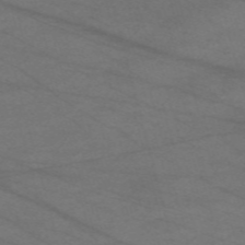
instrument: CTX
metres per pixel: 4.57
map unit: Nve
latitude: -59.4454
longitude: 61.2565
